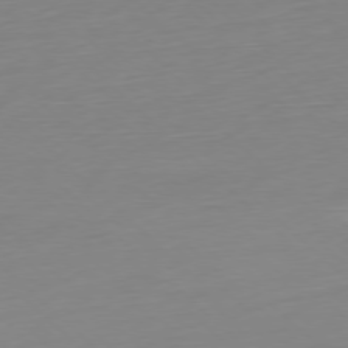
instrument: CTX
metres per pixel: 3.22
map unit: Ap
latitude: -77.6533
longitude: -67.8961
